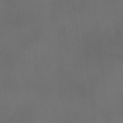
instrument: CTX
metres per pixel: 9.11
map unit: HNhu
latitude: 10.2145
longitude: 9.8800
